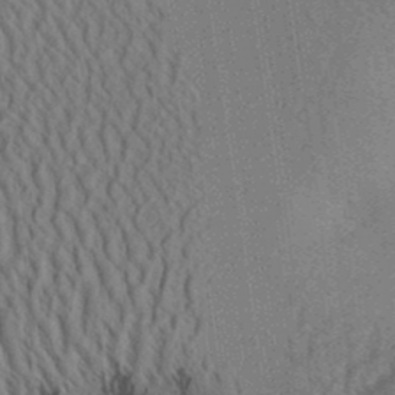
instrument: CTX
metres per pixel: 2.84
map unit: Aa
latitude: 31.7072
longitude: -142.4223
